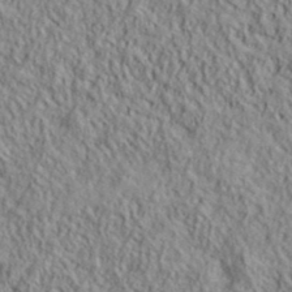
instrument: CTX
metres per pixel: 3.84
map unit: lHvf
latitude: 39.3104
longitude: -90.2145
